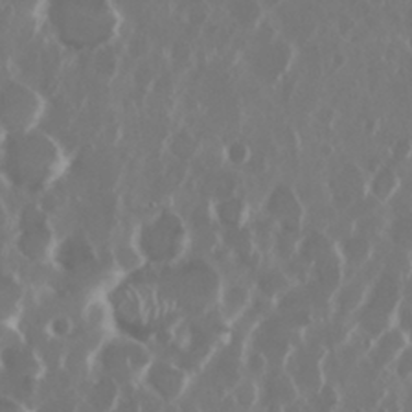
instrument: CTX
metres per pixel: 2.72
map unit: Nhu
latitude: 29.8205
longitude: -60.8002
